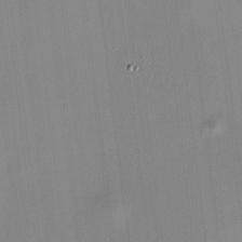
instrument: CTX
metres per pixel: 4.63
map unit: HNhu
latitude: 8.5168
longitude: 13.2754
